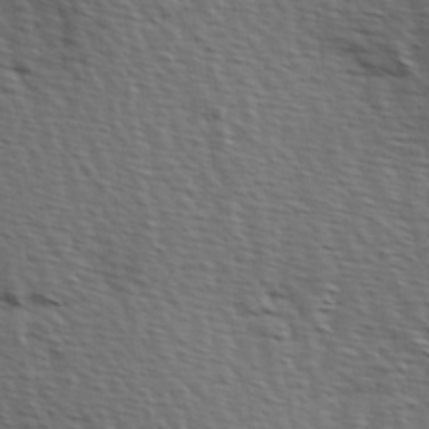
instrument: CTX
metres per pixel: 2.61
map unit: Hve
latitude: 2.5734
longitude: -123.2348
